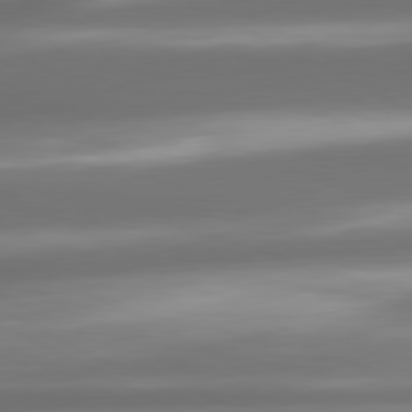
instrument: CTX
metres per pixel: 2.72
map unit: lApd
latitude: 80.8002
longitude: -141.6693
